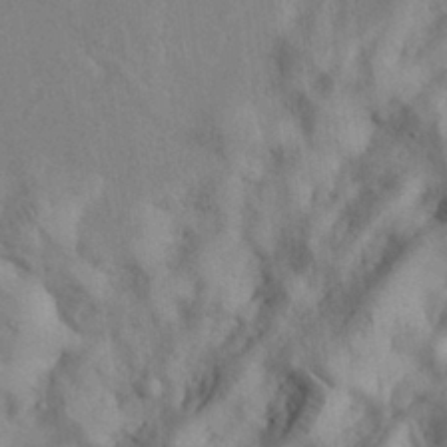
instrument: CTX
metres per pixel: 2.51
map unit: Nhu
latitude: 26.8002
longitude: -71.0836
